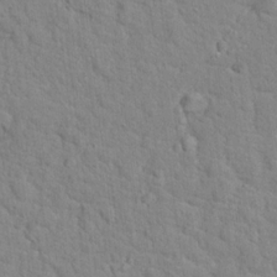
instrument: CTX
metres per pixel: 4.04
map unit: Hto
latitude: 17.5938
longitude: -34.7435
